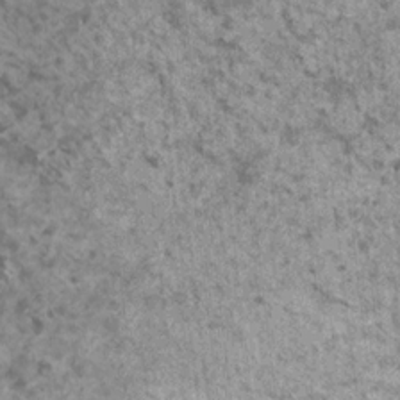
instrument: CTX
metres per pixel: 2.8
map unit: HNhu
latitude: 3.1781
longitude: 4.7463
